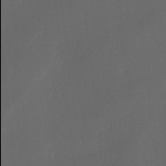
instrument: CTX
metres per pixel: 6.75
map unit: Ave
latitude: -7.0486
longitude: -121.9906
